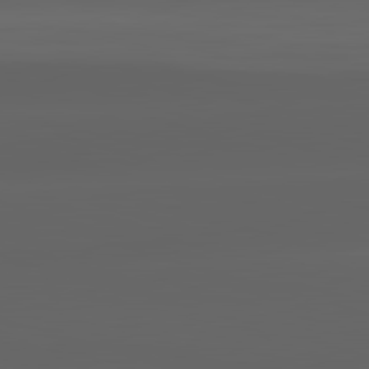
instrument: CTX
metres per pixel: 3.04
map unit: lApd
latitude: 82.8946
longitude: -134.4790
